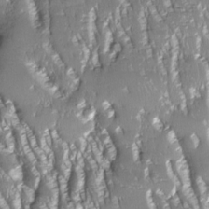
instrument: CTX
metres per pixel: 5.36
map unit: Nhe
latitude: -27.6343
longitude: -110.4979
